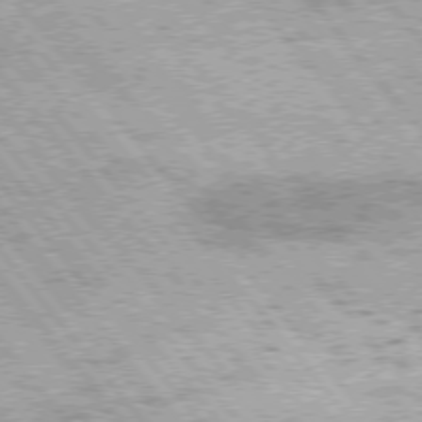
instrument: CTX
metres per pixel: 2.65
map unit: Hpe
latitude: 75.1970
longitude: -144.3656
